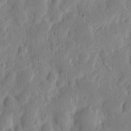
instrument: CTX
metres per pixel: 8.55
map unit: eHh
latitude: 5.8205
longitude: -70.6301
